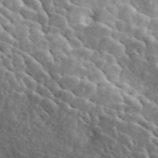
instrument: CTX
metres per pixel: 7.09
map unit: ANa
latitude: 46.2145
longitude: 23.6533
